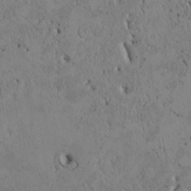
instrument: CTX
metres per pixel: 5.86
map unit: Htu
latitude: 3.1214
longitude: 148.1606
